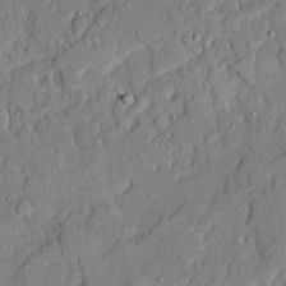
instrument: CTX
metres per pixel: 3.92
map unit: Ave
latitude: 21.8017
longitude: -129.8205
